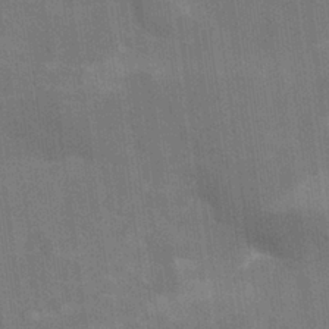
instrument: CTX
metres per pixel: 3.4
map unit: Nhu
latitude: 25.8772
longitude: -54.4979
